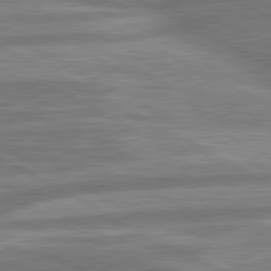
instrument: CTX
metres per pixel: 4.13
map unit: lApd
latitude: 80.7057
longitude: -166.8380
